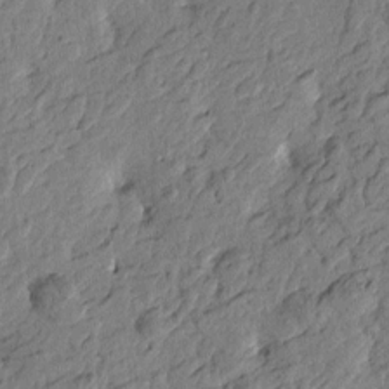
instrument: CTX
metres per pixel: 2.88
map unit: Htu
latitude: -2.5951
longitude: 179.9556
